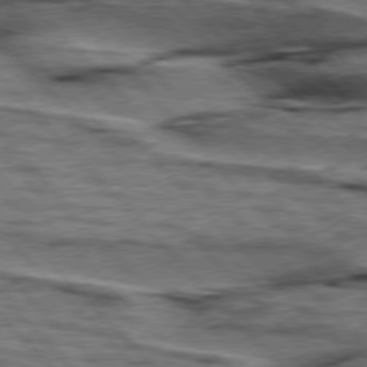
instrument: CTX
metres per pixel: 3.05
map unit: lApd
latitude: 76.5923
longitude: -72.3846
